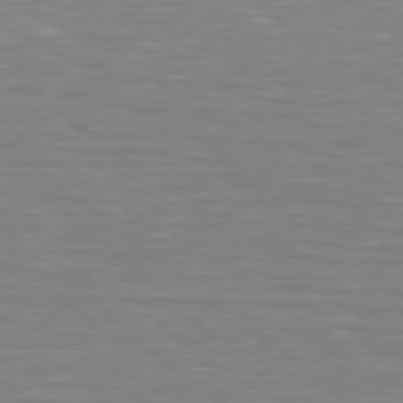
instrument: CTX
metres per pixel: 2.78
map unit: lApd
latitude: 79.0837
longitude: -89.0270
